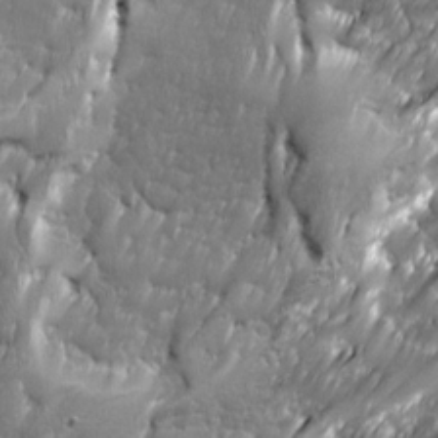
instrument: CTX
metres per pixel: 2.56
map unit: Ave
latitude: 16.1389
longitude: -135.4804
